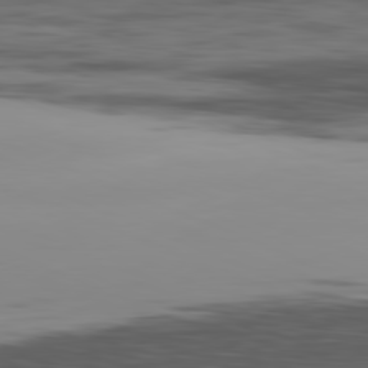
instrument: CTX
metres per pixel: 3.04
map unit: Hpe
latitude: -82.0850
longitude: 16.4440
